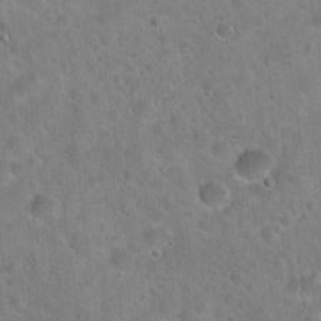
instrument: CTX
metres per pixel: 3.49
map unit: Hto
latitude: 21.8773
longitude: -53.4993
